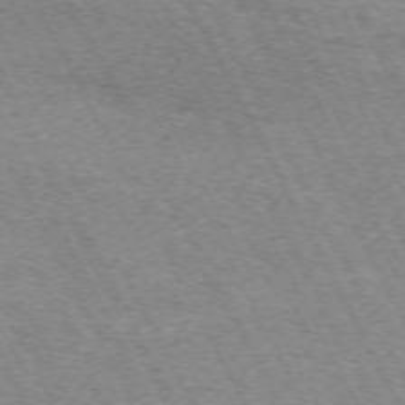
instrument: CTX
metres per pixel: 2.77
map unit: Hpe
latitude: -71.0675
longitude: 11.9745
